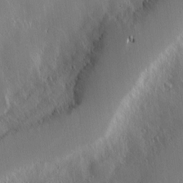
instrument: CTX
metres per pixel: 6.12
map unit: Nve
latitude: -9.7855
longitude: 173.5399
